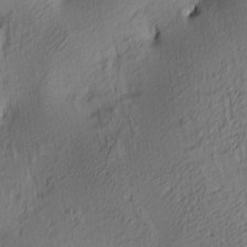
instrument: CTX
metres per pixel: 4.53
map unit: lAa
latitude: 3.6505
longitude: -115.5182
